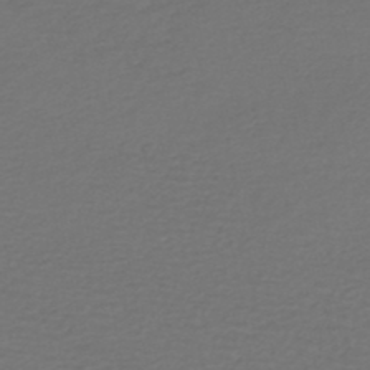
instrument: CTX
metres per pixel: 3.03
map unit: HNhu
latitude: -47.9178
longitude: 96.8597
